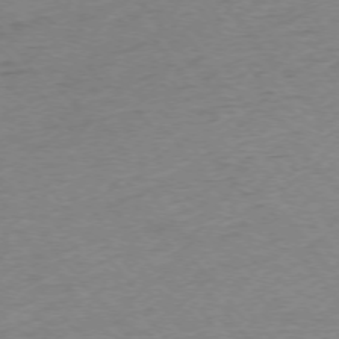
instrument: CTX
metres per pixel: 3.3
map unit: Ap
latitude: -75.1809
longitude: -72.3090
